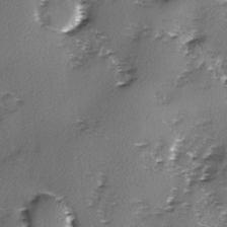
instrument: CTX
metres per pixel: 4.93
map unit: Ave
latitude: -9.8989
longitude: -117.8394
